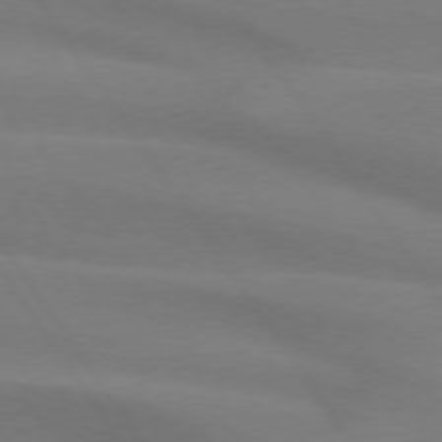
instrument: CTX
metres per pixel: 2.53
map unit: lApd
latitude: 74.1956
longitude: -63.2915
